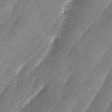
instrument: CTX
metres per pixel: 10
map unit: lAa
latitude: -4.1039
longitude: -129.2159
